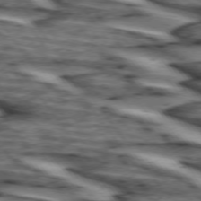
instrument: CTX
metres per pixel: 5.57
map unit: lApd
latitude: 74.2712
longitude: -72.1956
